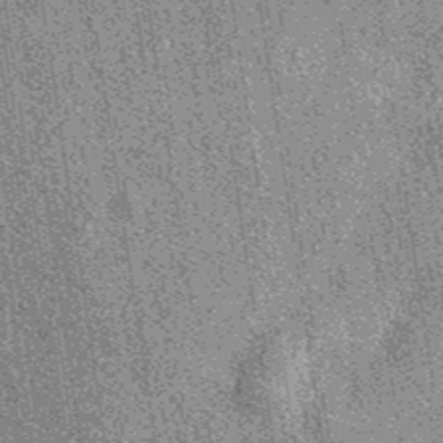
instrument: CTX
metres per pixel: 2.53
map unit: eAb
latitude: 38.6490
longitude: 107.5021
